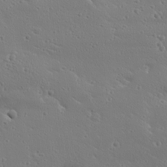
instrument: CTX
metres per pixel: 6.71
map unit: Ave
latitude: 18.9324
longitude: -137.8395
